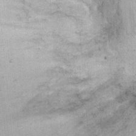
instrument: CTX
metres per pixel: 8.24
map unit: Ht
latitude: 8.7624
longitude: -37.9528
